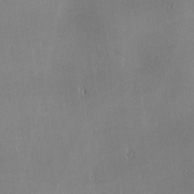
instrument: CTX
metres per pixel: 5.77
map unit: lAa
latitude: 0.9891
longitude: -116.9514
